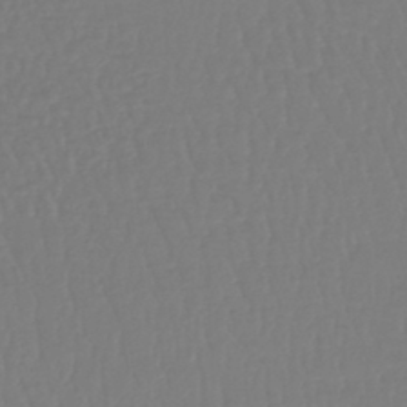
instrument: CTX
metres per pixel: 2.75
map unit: lHb
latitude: -42.2928
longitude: 67.7289
